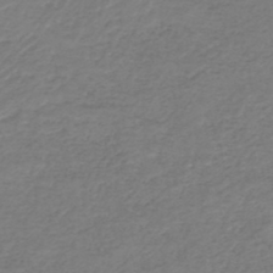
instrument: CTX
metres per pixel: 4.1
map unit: HNhu
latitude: -47.0675
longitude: 28.0850
